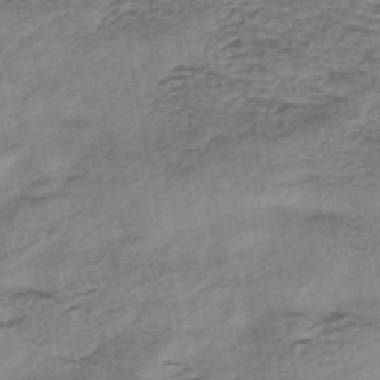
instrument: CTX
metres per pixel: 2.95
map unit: eHh
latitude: -43.0297
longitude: 120.0661
